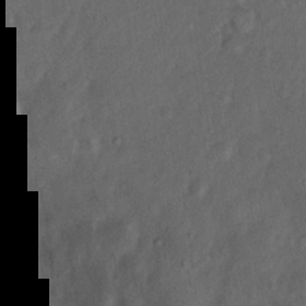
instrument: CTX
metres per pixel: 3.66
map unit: Nhu
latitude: 10.3845
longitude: -26.9325
